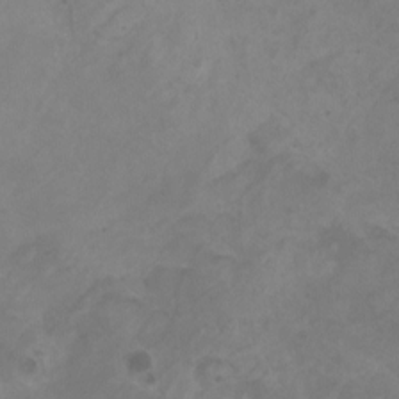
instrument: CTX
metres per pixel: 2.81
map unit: HNhu
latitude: 3.4615
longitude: -1.7449
